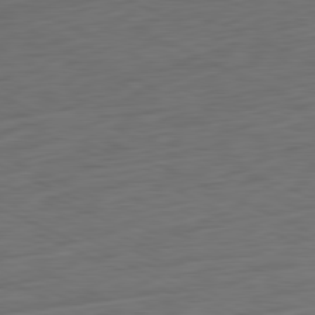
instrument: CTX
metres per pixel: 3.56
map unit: Ap
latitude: -81.5021
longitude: -75.3104
